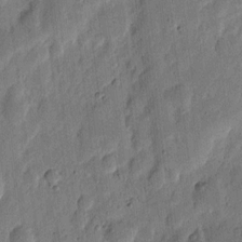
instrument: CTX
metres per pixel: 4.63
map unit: eHh
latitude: 6.2900
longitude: -71.3104
